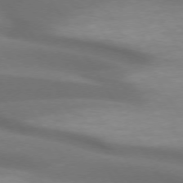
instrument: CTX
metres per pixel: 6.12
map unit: lApd
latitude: 72.7625
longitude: -50.4223
